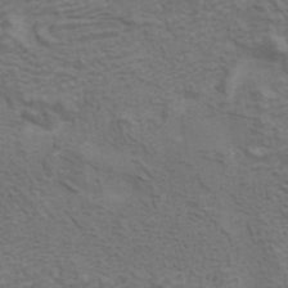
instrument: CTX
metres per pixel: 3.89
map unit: ANa
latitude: 42.2523
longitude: 14.1606
